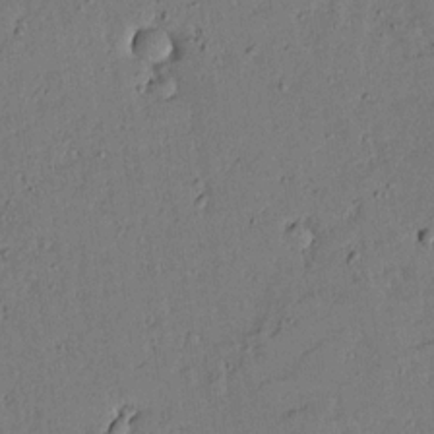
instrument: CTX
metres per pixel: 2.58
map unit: lAvf
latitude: 14.3279
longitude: -127.4993
